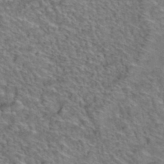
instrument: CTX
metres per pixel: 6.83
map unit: Hto
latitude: 38.2333
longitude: -44.8758
